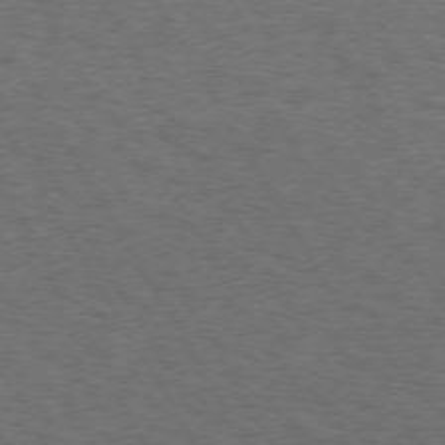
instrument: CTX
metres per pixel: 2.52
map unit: Hpe
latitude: 72.3846
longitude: -129.1781
